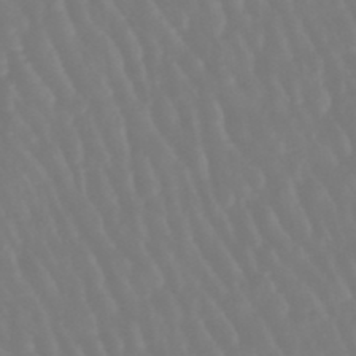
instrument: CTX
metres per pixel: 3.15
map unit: eHb
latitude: -46.2739
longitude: 79.2565
